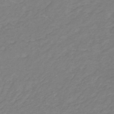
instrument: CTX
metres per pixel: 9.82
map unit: lHb
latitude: -30.9541
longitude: 65.2187
